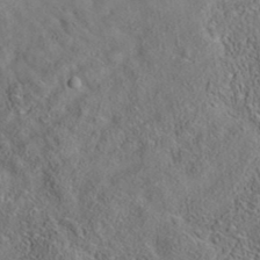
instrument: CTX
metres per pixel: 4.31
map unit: eAb
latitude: 35.9906
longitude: 109.7667
